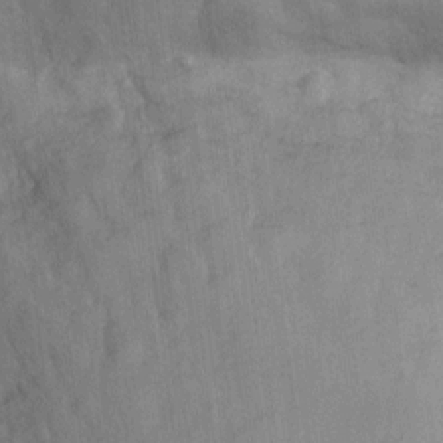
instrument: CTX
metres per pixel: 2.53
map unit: Nhu
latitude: -21.3320
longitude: -55.8772
